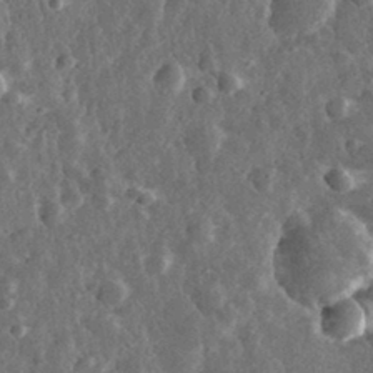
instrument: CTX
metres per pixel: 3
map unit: eHh
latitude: 33.1025
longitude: -78.9325
